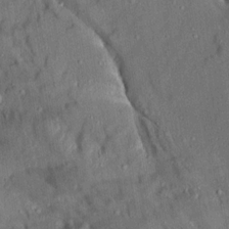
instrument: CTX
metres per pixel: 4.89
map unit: Aa
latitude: 13.7072
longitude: -144.2333
